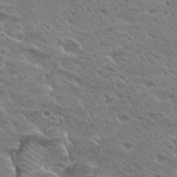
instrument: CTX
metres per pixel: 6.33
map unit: Hto
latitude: 28.0822
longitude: -39.6127
